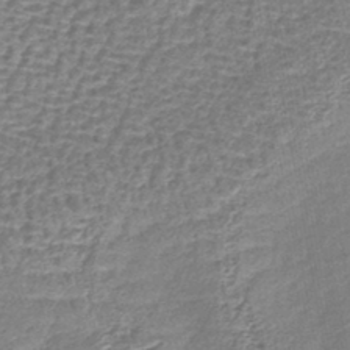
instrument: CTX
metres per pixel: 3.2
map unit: lHb
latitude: -43.2375
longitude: 78.6329
